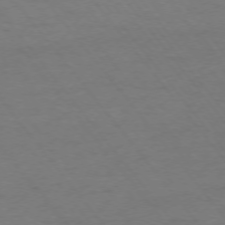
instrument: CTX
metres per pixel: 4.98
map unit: Ap
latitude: -75.4077
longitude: -67.0836
